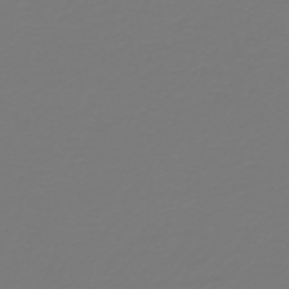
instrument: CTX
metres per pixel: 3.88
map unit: HNb
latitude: -46.0850
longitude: 51.7666
